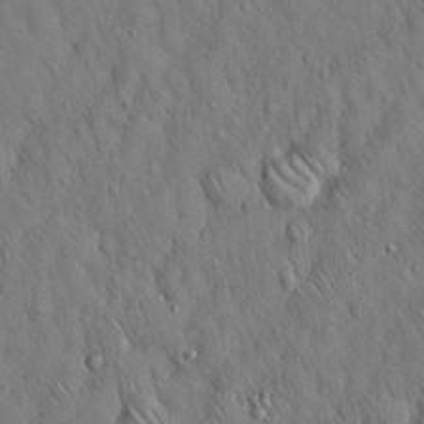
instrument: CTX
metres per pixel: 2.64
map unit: Hto
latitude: 15.6505
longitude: -58.4601
